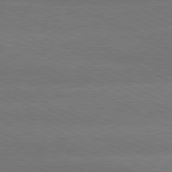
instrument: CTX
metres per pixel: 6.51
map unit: lApd
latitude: 79.8206
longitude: -128.1200
